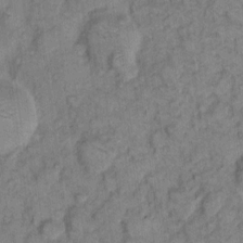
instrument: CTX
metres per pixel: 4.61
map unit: eHh
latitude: 8.1956
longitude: -63.5560
